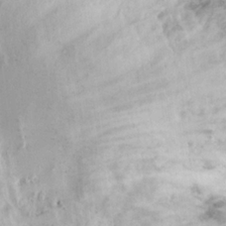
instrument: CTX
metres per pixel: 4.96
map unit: eHh
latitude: 15.3860
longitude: -73.4427
